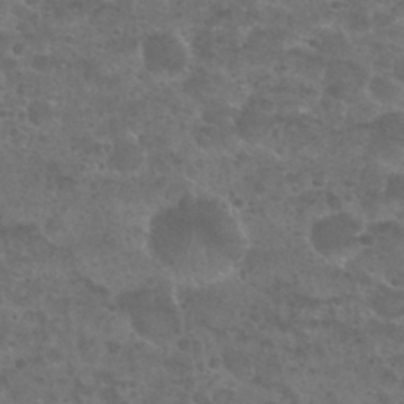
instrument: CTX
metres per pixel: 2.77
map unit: Nhu
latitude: 25.7260
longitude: -51.5371
